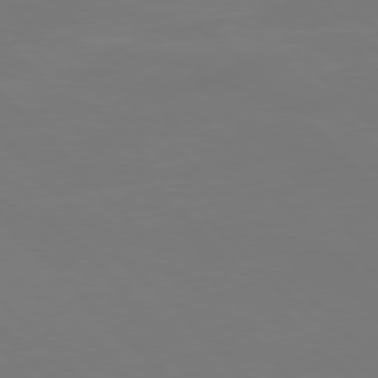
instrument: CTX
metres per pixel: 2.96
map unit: Hpe
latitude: 77.4048
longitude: -167.3103
